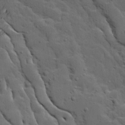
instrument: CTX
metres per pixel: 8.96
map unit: Ave
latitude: 13.6505
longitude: -134.4034
